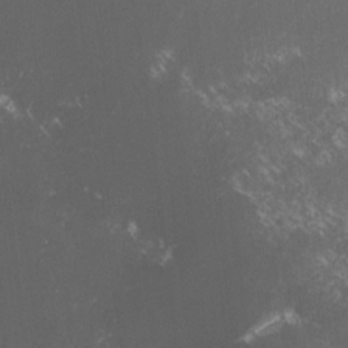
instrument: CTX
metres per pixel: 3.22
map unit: lHvf
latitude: -14.9353
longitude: -102.2333
